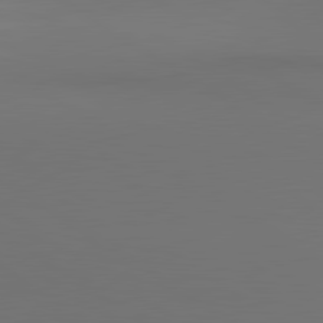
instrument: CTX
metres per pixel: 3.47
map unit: lApd
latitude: 81.3104
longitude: 153.5210
